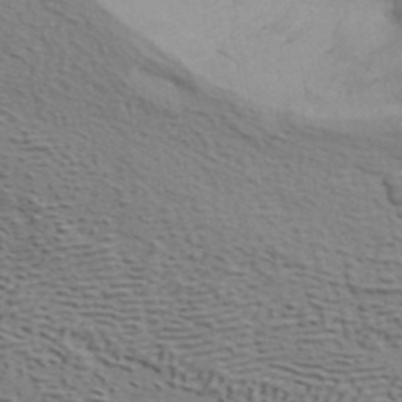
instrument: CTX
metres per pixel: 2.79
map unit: ANa
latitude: 41.5560
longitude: 54.8219
